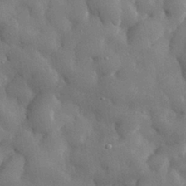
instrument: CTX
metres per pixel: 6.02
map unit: eHh
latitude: 29.7827
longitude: -79.1403
